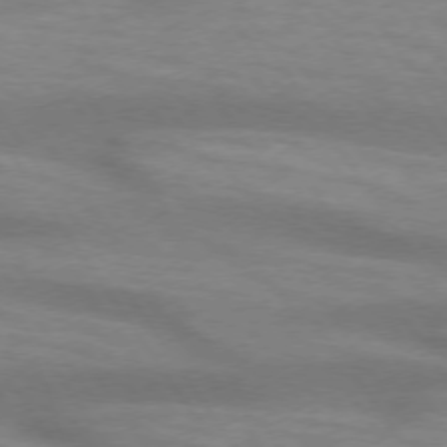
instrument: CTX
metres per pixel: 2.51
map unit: lApd
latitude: 73.7450
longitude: -54.4034
